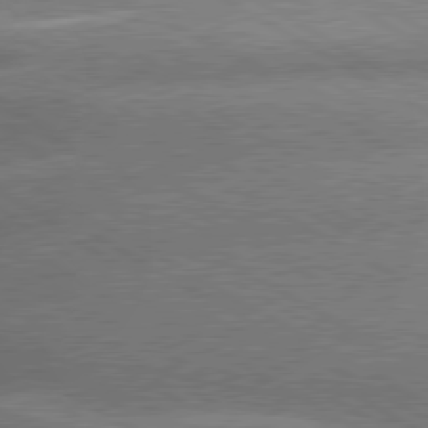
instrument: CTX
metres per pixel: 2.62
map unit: lApd
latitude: 79.9528
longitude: -153.5938
